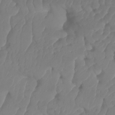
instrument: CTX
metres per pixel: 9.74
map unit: HNhu
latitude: -25.0864
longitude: 50.2928
